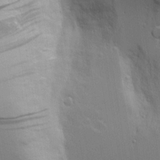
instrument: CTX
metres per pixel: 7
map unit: Aa
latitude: 18.7435
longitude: -125.5938
